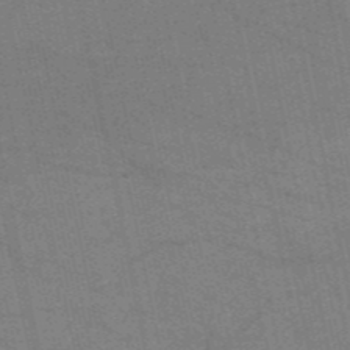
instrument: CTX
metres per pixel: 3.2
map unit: HNb
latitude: -53.2187
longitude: -46.4601
